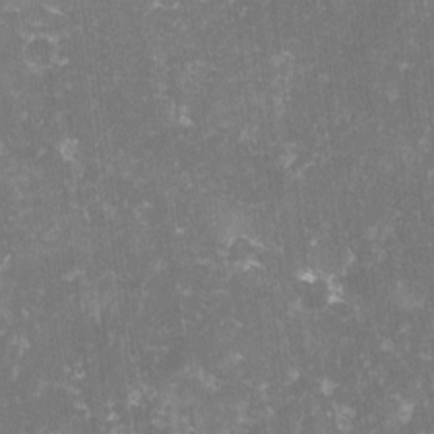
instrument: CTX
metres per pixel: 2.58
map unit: lHvf
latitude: -14.3307
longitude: -98.5734
